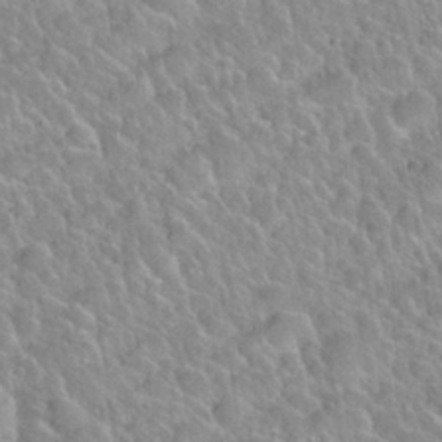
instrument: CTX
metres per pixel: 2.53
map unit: Nhu
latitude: 28.0822
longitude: -53.6505
